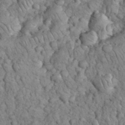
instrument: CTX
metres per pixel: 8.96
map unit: eHh
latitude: 33.3293
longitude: -65.6316
